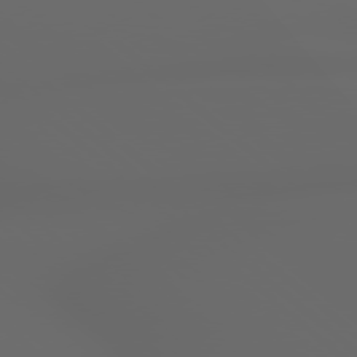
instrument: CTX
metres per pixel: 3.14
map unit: Hpe
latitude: 77.9717
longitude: -177.9150
